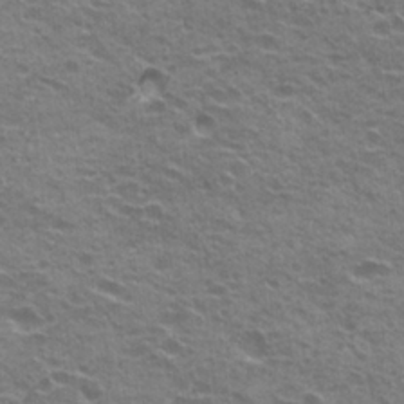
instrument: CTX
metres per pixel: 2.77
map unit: Hto
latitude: 22.3278
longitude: -32.0444
